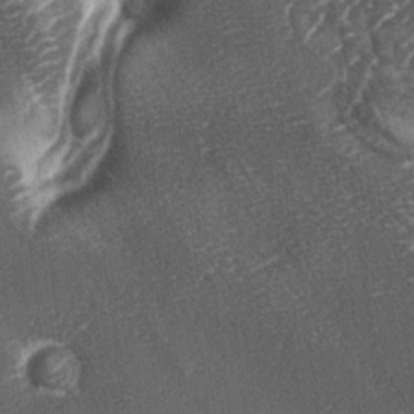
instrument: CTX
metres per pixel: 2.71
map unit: lAa
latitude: -4.7841
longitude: -127.3293
